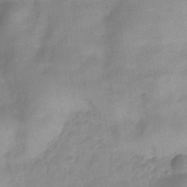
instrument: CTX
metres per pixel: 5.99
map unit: HNhu
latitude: -27.2564
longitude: 73.6722
